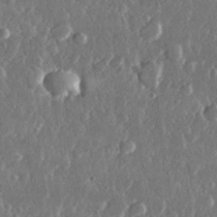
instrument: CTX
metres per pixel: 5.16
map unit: lHvf
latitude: 31.0081
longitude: -91.4993
